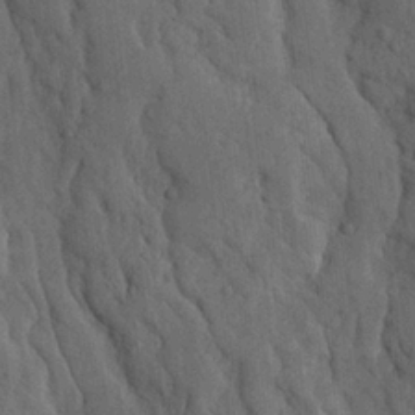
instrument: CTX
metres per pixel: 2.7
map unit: Ave
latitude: 23.4804
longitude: -134.3278
